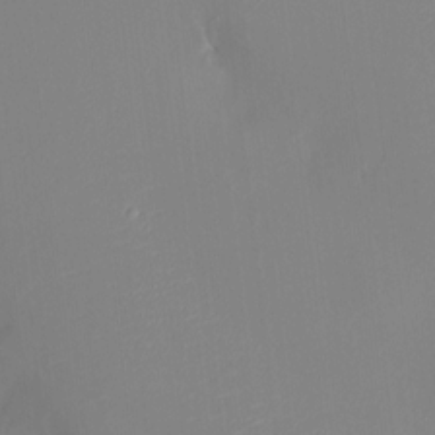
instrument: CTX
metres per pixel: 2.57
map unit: HNhu
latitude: 7.3293
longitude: 2.4628
